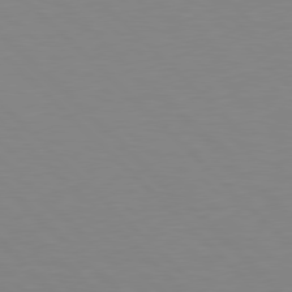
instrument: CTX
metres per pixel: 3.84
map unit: Hpe
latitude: 78.0633
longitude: -164.1011
